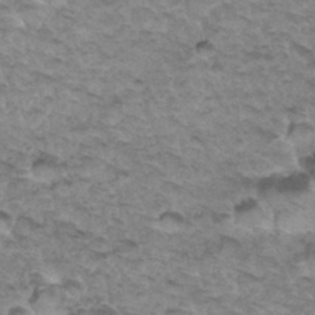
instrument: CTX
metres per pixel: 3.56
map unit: Hto
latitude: 34.4412
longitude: -47.4805
